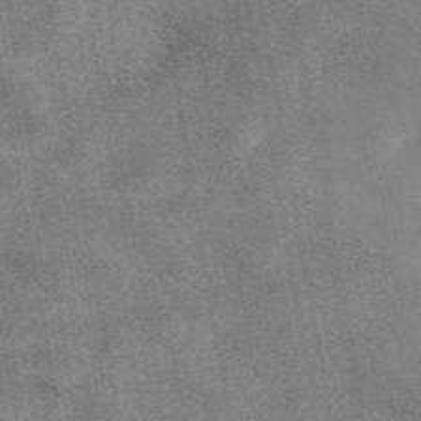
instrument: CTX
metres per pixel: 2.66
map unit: eAb
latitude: 48.1200
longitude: 122.6141
